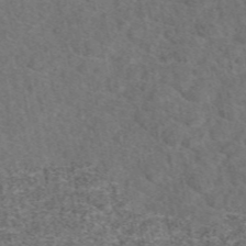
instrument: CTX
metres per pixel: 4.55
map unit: eAb
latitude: 48.3656
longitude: 106.6519
